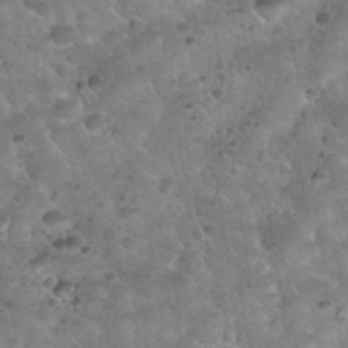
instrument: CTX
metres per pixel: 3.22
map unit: Nhu
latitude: 31.5938
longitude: -52.3090
